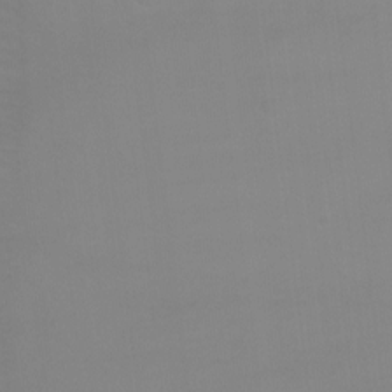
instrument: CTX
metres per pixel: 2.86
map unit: Ht
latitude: -7.5399
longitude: -20.0633
